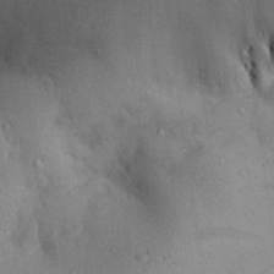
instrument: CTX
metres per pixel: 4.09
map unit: Aa
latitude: 28.6301
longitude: -137.4427
